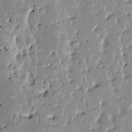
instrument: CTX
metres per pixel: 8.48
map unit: HNhu
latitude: 3.2915
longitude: 6.1794
